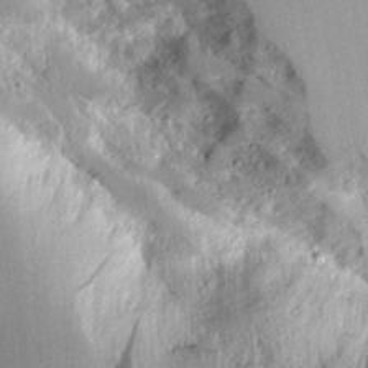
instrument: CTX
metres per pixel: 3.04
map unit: Aa
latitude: 11.7639
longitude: -126.1200
